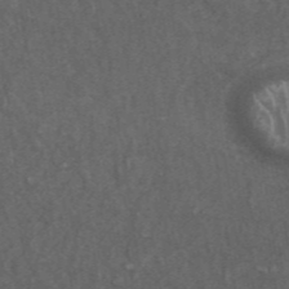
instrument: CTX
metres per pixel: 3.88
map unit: ANa
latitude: 46.2523
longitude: 27.2375
